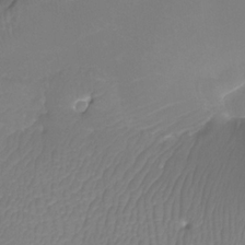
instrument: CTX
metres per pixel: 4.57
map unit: Htu
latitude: -12.8219
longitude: -47.2537
